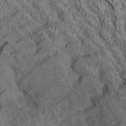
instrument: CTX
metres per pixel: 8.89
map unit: Aa
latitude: 27.8395
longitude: -135.3103
